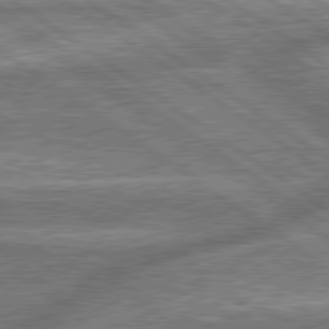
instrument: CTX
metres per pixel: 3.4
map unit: lApd
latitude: 79.8584
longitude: -170.8191
